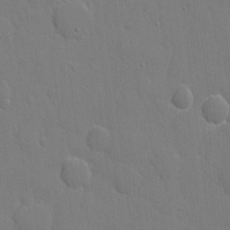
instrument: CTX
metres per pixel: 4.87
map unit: eHh
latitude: 5.0647
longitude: -67.2725
